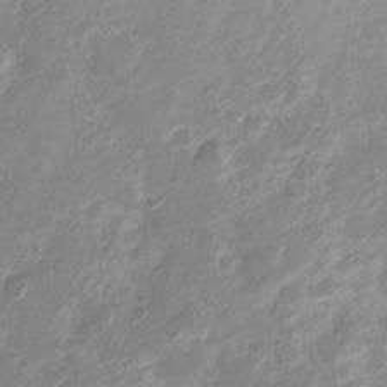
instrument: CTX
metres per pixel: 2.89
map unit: Nhu
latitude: 4.8191
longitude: -18.4790
